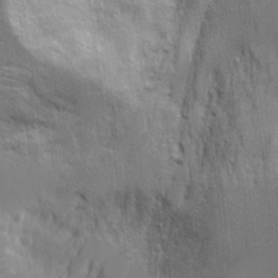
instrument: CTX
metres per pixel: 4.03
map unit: Aa
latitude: 19.1970
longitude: -125.2159
